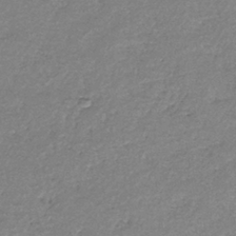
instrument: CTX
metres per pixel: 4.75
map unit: eHb
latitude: -38.0850
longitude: 78.1605
